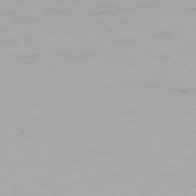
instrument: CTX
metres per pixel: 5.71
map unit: Ap
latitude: -75.9745
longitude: -75.5371
